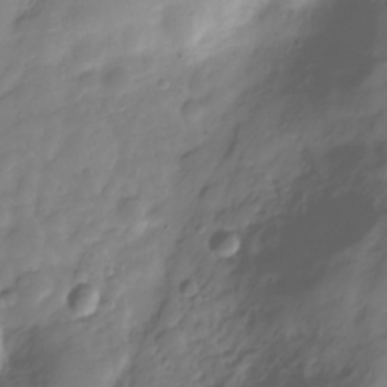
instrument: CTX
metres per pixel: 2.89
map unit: Hve
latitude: -28.9542
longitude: 91.9178
